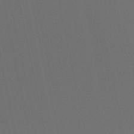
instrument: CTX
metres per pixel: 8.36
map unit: lHb
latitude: -50.4629
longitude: 70.5763
